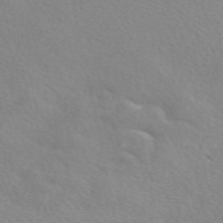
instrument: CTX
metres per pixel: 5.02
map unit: eAb
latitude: 50.1388
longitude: 120.5762
